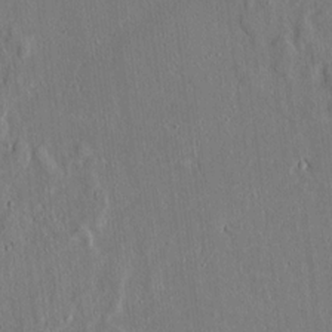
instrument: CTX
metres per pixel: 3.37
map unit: lAvf
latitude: 7.6883
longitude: 168.4818
